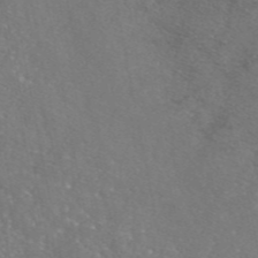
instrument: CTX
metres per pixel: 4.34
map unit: eAb
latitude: 46.4790
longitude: 110.7274
